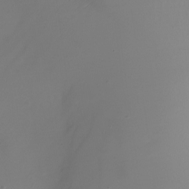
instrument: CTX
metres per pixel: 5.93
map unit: Nhu
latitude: -25.5399
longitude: -71.4804
